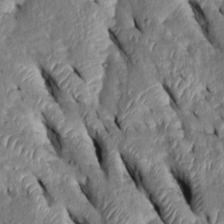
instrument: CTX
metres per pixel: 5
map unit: Htu
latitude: 0.3656
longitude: 149.0109
